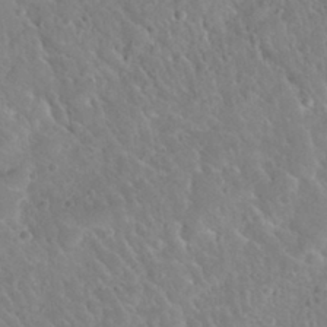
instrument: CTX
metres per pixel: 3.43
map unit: Nhu
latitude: 30.4601
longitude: -51.2159
